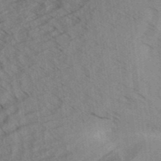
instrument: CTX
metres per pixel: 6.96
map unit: Aa
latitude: 32.9136
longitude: -139.0647
